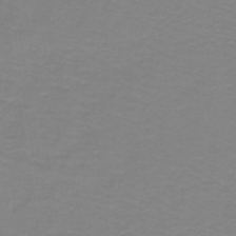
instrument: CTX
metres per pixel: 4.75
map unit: lHb
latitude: -42.2550
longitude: 56.2928
